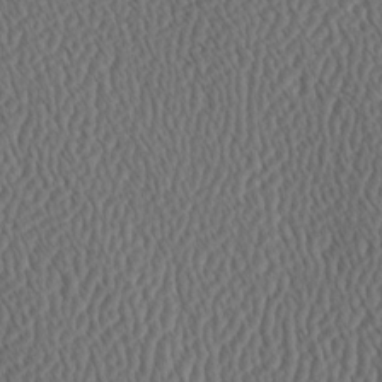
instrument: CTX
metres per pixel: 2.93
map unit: Hve
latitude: 3.7071
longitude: -124.5923
